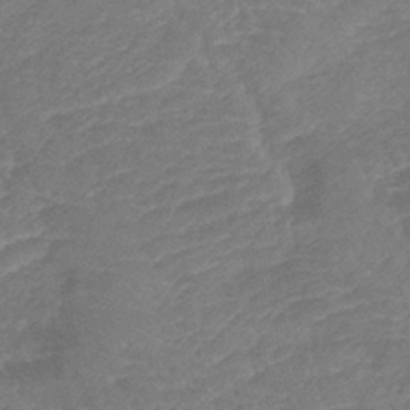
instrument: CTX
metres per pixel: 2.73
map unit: lHb
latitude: -41.1998
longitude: 76.9542
